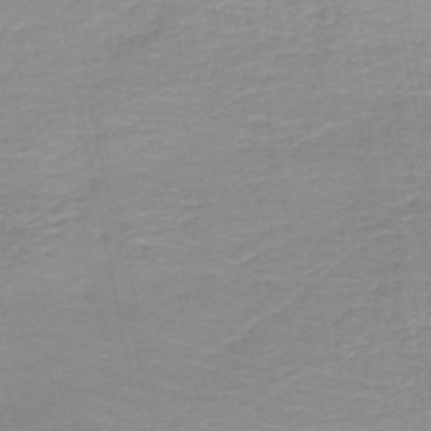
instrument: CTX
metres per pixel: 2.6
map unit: HNb
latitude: -49.8423
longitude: -47.9906
